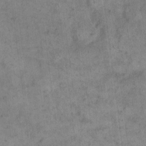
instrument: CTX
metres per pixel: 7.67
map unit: eHh
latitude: 14.6491
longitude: -66.7813
